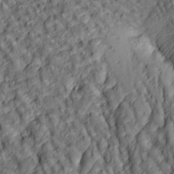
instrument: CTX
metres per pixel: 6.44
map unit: lAa
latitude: 5.2348
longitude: -116.6491
